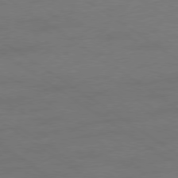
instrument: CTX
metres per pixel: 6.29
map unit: Ap
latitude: -79.5021
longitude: -53.2915
